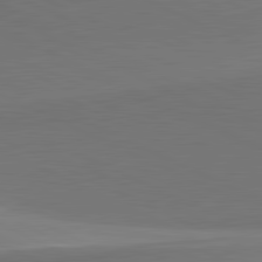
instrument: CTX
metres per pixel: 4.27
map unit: lApd
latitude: 81.8016
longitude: 154.5385
